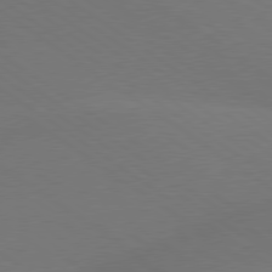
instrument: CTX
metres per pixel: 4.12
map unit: lApd
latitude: 79.1592
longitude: -151.9339
